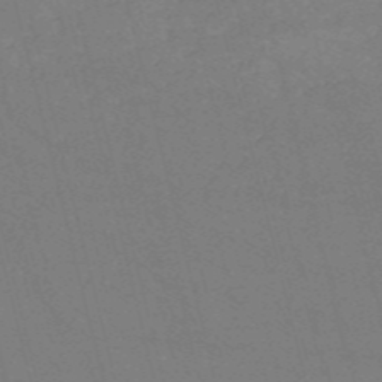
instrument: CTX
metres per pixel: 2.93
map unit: HNb
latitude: -53.6344
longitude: -36.8947
